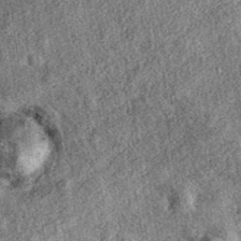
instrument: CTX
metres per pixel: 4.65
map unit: eAb
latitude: 37.6505
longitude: 109.1809
